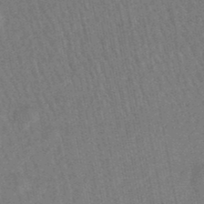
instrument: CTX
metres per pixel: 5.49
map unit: lHb
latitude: -49.2754
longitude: 71.7478
